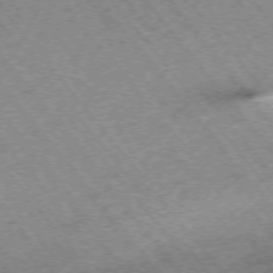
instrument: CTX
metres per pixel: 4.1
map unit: Hpe
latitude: -75.2565
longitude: -18.1955
